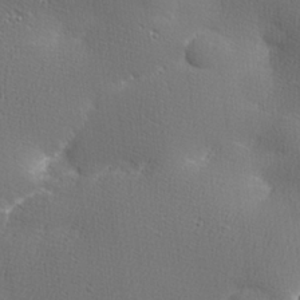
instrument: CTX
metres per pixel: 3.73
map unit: lHvf
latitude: 25.8016
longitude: 141.1998
